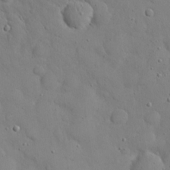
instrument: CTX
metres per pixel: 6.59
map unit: eHh
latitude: 21.3104
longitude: -62.8002
